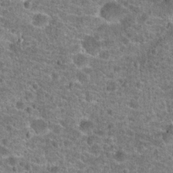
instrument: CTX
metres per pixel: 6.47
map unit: Hto
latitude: 20.5735
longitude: -42.5735
